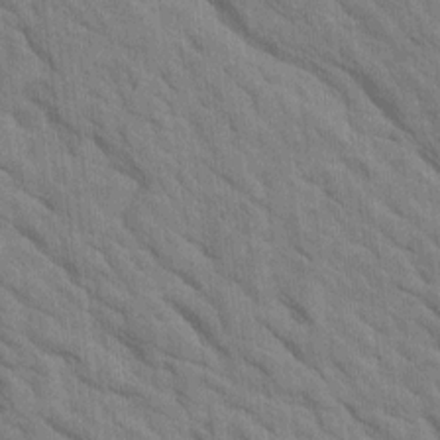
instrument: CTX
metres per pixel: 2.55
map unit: Htu
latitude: 1.7449
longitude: 143.2376
